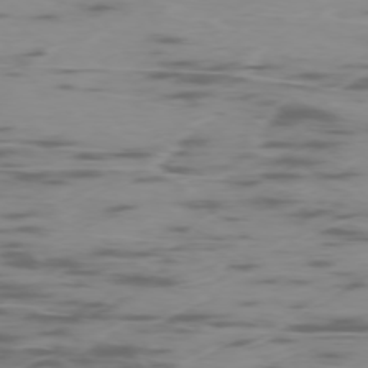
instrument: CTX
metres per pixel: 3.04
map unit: Ap
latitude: -76.2362
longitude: -69.5938
